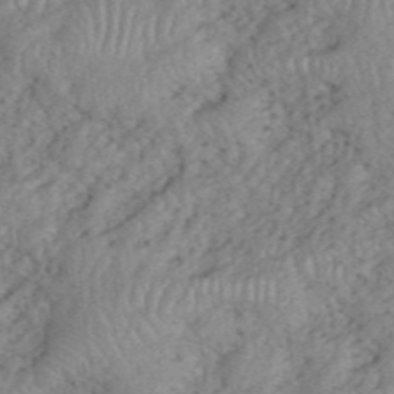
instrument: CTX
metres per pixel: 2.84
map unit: eHh
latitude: 39.2348
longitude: -56.0633
